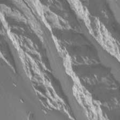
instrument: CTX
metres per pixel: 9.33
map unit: Htu
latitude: -1.3510
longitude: -76.4412
